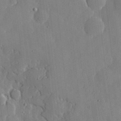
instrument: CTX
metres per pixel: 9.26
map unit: lHvf
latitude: 18.3467
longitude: -112.9891
